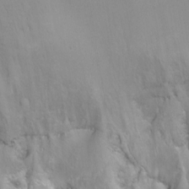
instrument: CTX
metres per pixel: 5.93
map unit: Ht
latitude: 1.6694
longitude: -35.8583
